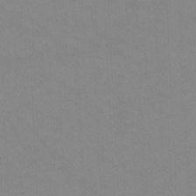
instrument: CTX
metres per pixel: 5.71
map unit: Ht
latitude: -8.2172
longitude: -37.2726
